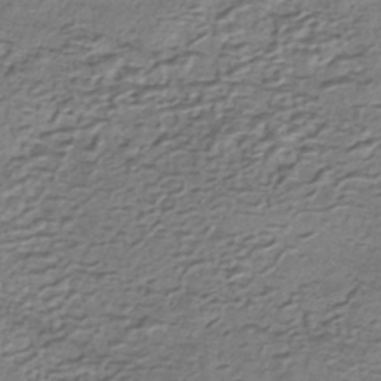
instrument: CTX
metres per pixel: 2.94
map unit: eHh
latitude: -42.3684
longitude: 117.6154
